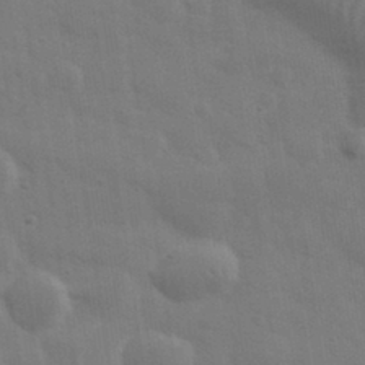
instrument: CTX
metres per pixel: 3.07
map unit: eHh
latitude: 33.3293
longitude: -70.3089
